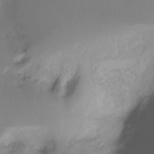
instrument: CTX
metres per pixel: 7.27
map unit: Ht
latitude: -17.5588
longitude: -46.2901
